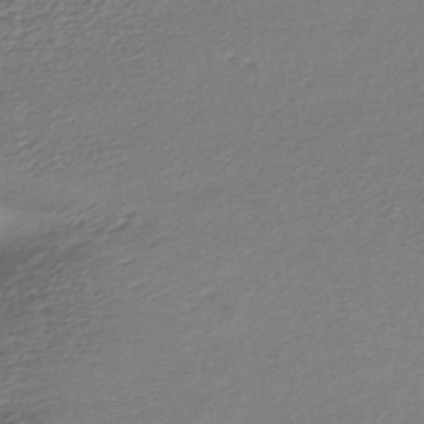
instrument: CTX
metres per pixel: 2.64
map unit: HNhu
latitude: -43.5966
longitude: 103.4266
